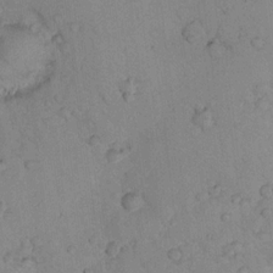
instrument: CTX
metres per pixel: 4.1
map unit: lHvf
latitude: 12.9892
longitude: 178.6518
